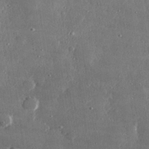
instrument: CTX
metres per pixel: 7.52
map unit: lHvf
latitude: 31.0459
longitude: -89.6316
